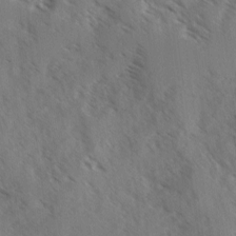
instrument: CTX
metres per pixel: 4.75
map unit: Ave
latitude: -0.0661
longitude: -110.8002
